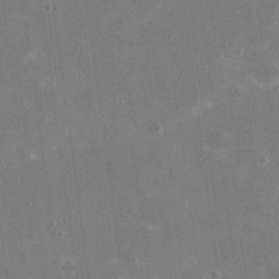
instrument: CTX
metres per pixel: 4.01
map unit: eHh
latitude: 20.0822
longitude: -66.2144
